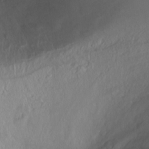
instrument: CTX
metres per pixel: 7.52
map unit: Ht
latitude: 0.0255
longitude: -44.9702
